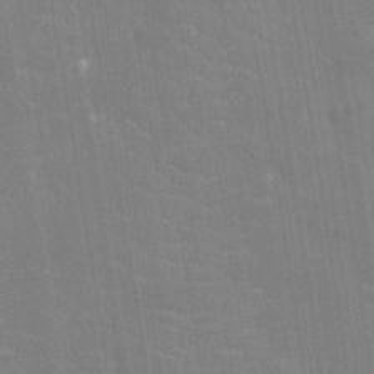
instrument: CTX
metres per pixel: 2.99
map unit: Nhu
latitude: -11.6155
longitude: -22.3089
